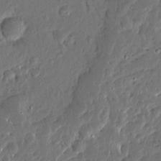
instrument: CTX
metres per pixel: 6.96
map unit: Ave
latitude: 13.8772
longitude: -138.0822
